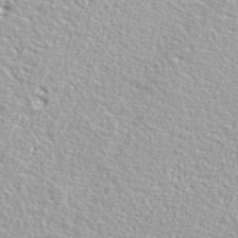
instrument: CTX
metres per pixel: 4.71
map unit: ANa
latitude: 36.9892
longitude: 14.2929
